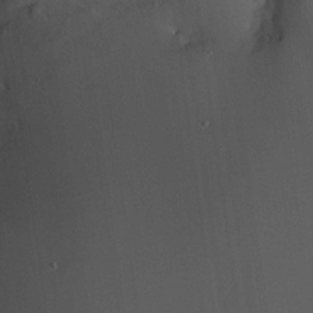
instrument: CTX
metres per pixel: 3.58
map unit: HNhu
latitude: 4.0633
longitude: 5.3131
